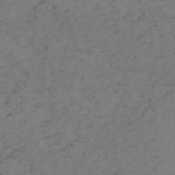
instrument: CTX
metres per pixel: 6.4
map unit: HNb
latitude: -55.0298
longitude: -48.4223
